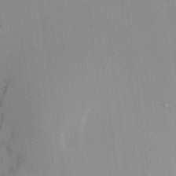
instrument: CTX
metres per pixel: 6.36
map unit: Aa
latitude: 19.3292
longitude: -140.6679
